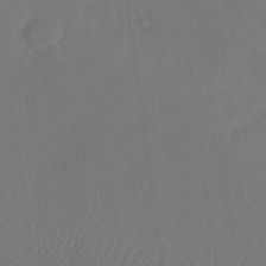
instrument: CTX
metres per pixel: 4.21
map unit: Nhu
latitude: -28.1417
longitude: -65.8772
